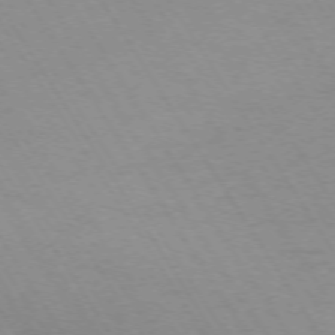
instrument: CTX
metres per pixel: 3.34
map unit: Ap
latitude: -73.3509
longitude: -71.1025
